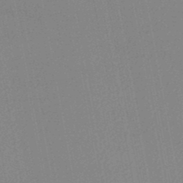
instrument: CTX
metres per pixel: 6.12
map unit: lHb
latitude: -48.0094
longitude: 66.8597
